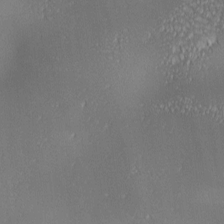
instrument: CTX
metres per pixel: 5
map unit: lAa
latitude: 1.2915
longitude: -116.5168
